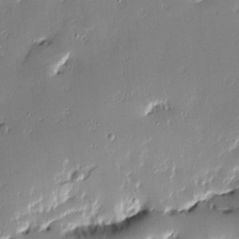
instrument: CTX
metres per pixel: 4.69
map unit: Nve
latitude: -7.7099
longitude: 173.1242
